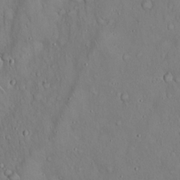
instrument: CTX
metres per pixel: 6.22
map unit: Hto
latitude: 18.1955
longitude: -60.3656
